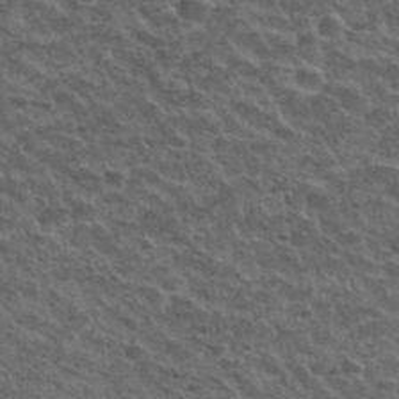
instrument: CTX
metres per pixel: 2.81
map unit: Hto
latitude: 33.4615
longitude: -50.0822
